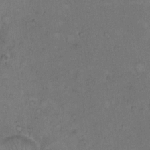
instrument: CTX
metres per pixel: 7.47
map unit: Hto
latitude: 9.8017
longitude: -60.1578
